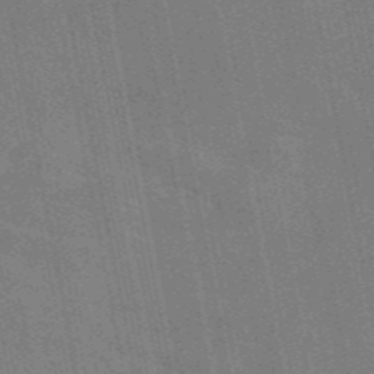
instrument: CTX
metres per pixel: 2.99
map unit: eAb
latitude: 46.6302
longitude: 121.7099
